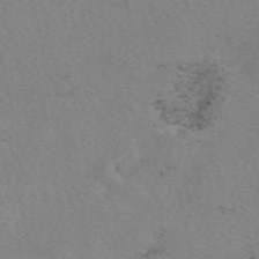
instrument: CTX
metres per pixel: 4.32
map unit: eAb
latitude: 49.6505
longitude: 107.3888
